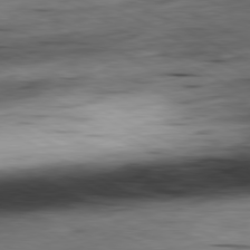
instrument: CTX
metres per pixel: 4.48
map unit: Ap
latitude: -80.9164
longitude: -83.7827
